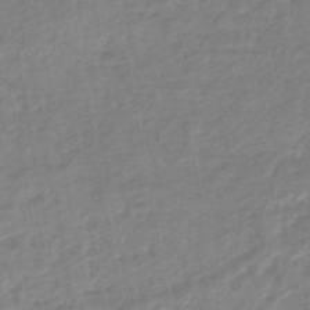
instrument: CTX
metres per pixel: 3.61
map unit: eHb
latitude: -45.7856
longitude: 83.0675
